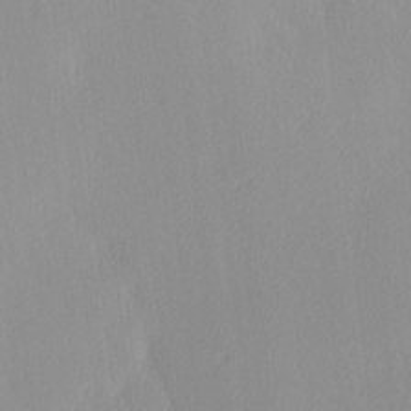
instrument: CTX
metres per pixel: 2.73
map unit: Ave
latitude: 3.4426
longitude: -113.0647
